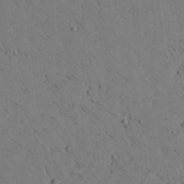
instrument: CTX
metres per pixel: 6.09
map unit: Aa
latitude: 22.2333
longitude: -140.4412
